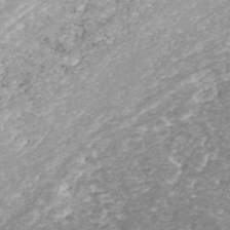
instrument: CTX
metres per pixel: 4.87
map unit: ANa
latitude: 43.0081
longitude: 25.1620
